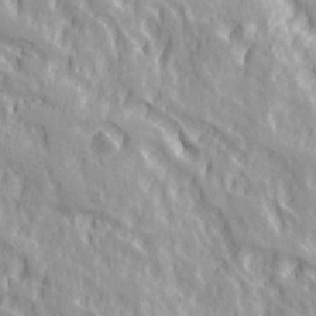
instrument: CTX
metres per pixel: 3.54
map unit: Ave
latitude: 21.6316
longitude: -134.5734
